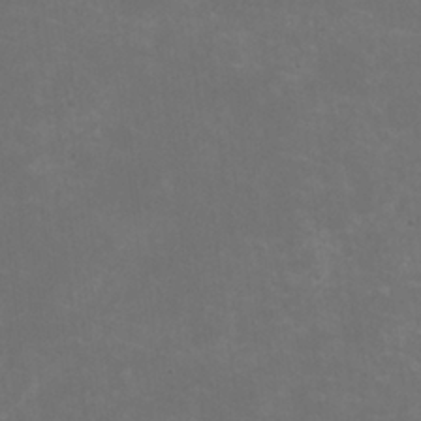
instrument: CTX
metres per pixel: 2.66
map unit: HNhu
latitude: 0.6490
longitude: -1.2915
